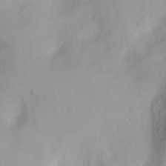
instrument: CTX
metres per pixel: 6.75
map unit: Ht
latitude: 3.7449
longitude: -22.1956
